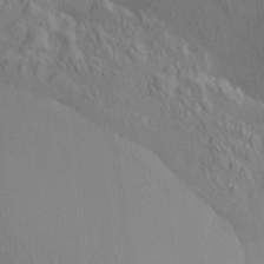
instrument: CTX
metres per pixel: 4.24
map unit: HNhu
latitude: 7.5749
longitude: 15.1054
